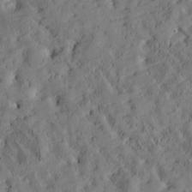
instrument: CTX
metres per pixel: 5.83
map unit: Htu
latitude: -3.3887
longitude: 174.6140
